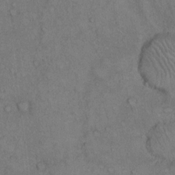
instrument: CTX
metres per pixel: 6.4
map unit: Hto
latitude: 10.8758
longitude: -59.4238
